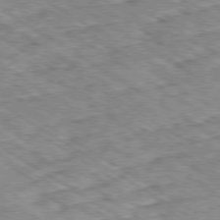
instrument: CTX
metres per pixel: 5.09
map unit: Ap
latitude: -80.0472
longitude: -49.3860
